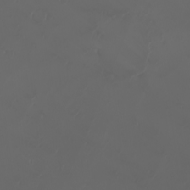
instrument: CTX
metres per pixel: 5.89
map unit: eHh
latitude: -3.4643
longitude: 20.0094
